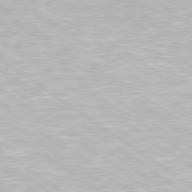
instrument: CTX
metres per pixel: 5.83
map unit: Hpe
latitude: 79.4427
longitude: -153.8773
